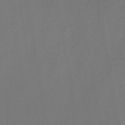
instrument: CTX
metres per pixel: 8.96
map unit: HNb
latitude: -44.1228
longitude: -40.0444
